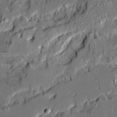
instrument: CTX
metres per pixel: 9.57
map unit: Ave
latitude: 19.8772
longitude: -128.5546
